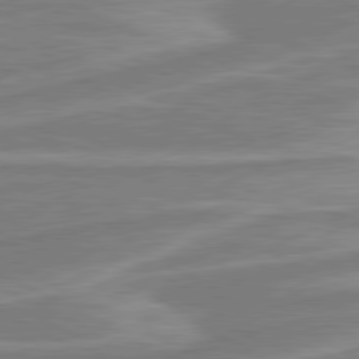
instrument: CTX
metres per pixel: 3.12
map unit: lApd
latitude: 80.7057
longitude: -174.7813
